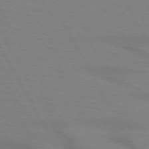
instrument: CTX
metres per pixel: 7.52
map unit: lApd
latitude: 72.2901
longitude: -56.6868
